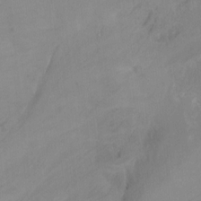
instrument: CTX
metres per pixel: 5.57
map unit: Ht
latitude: -10.4818
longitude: -45.7260
